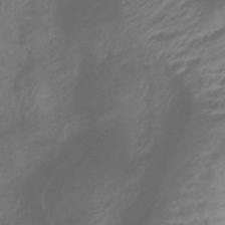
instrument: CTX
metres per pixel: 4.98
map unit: lHb
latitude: -40.8786
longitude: 78.4251
